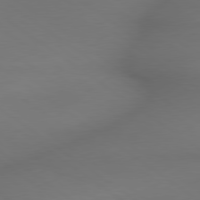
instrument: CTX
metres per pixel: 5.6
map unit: lApd
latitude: 79.2726
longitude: -174.0633
